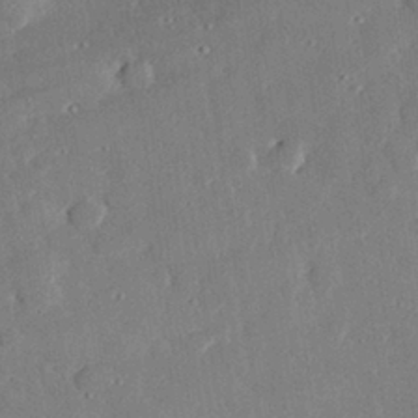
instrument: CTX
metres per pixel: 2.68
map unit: eHh
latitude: 28.7813
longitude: -81.0269
